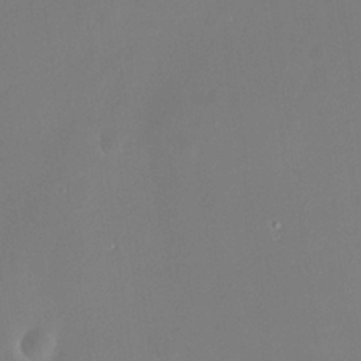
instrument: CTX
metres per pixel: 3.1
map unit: HNhu
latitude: 11.7072
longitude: 8.8408
